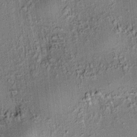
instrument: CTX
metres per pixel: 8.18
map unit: HNhu
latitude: 7.5560
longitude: 14.0850
